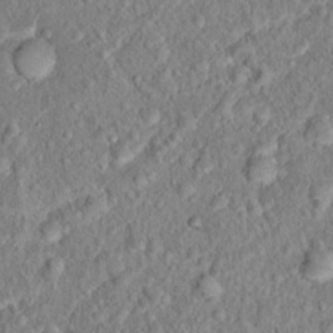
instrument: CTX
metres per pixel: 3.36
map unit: Hto
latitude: 15.7828
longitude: -41.1781
